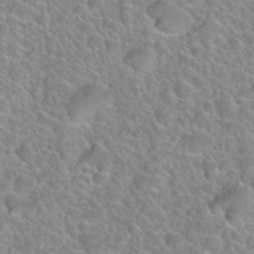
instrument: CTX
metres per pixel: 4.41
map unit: Nhu
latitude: 28.0633
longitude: -52.4979
